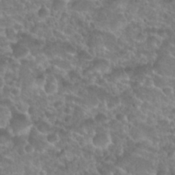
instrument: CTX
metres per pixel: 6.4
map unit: Nhu
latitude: 27.5749
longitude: -52.6113
